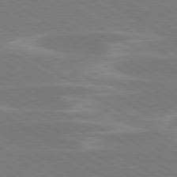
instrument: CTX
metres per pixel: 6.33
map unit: lApd
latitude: 79.7828
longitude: -125.7638
